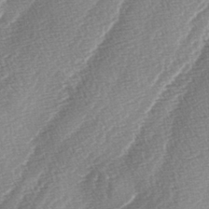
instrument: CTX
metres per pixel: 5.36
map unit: lAa
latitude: -4.3684
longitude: -130.0255
